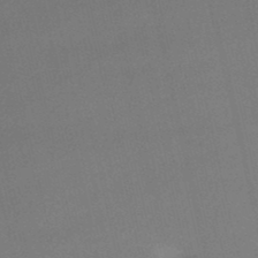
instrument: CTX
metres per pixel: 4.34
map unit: lHb
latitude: -48.4062
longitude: 63.8044
